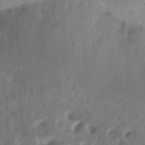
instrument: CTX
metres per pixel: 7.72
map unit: Ht
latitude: 11.5938
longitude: -74.6491
